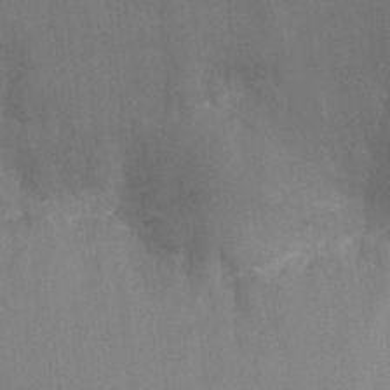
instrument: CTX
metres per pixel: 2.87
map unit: Ht
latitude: -8.0661
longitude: -32.9136
